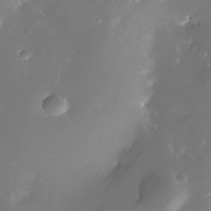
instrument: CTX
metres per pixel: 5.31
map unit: Nhe
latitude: -33.0487
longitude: -116.7057
